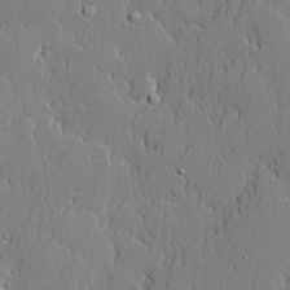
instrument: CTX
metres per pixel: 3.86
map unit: lHvf
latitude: 21.1026
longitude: 143.6155
